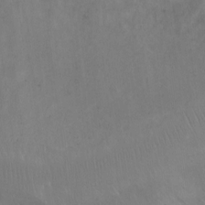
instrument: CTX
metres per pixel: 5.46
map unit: Ht
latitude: 2.9702
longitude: -28.9891
